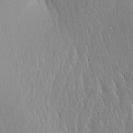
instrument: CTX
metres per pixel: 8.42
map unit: Aa
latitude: 26.2712
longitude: -142.0822
